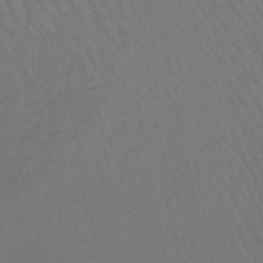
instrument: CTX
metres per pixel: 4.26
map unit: lHb
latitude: -46.5951
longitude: 77.7100
